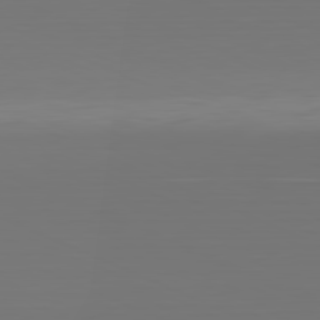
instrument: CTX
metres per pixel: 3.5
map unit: Hpe
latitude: -81.7289
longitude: 6.5762
